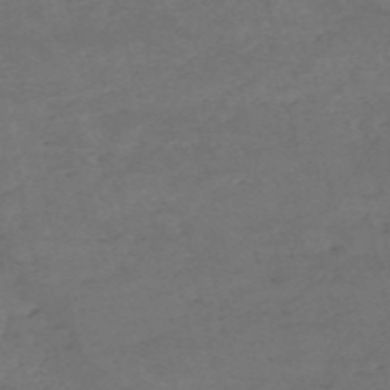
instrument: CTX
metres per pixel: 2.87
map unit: HNb
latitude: -55.3132
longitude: -44.8569
